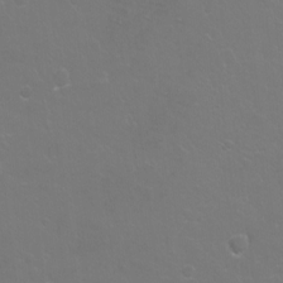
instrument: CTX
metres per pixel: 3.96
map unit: Hto
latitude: -4.2550
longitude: -35.1592
